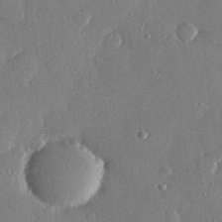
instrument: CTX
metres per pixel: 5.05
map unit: Hve
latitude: 28.7435
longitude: -91.3104
